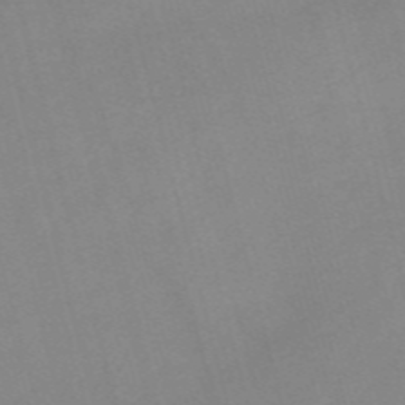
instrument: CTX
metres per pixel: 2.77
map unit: Nve
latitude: -57.3321
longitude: 64.1606
